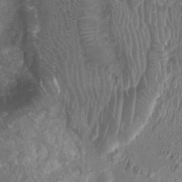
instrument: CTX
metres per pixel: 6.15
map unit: Ht
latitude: 3.1592
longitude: -19.6127
